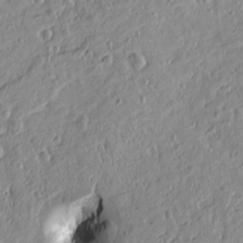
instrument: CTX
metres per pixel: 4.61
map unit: Htu
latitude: 0.5168
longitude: -175.2348
